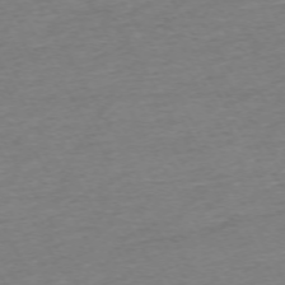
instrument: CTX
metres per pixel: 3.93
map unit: Ap
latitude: -72.7085
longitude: -69.5371
